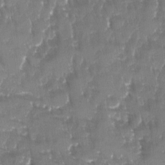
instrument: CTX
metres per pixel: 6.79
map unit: Ave
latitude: -11.1809
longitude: -119.1970
